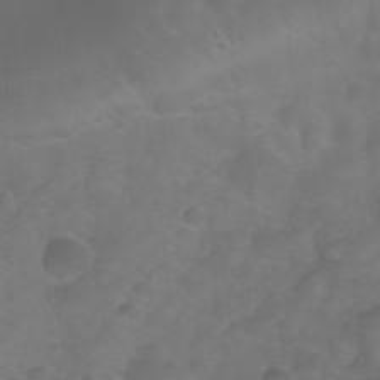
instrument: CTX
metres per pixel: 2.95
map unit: Nhu
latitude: 28.3467
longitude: -55.9717
